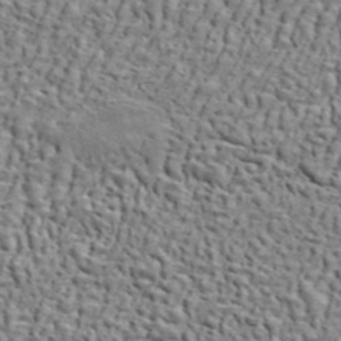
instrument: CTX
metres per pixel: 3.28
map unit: ANa
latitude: 46.6113
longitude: -84.4790
